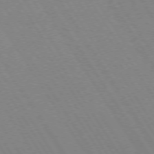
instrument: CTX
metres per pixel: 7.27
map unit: lApd
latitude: 72.7436
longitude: -57.9717
